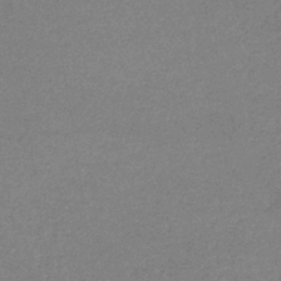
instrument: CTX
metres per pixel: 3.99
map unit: lHb
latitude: -32.5007
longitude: 69.2187
